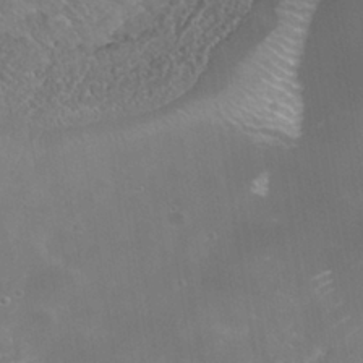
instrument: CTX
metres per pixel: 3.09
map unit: Nhe
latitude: -39.0298
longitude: -117.8772
